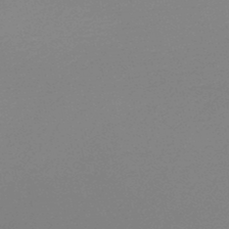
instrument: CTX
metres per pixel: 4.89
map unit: lHb
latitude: -48.5007
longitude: 64.7841
